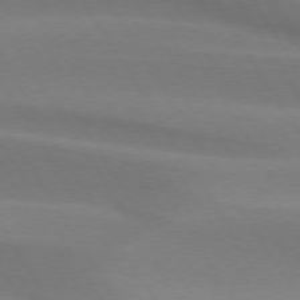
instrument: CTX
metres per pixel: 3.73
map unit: lApd
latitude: 74.5735
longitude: -66.2144
